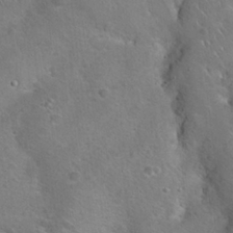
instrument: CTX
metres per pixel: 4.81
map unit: Hto
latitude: 19.6316
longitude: -49.7072
